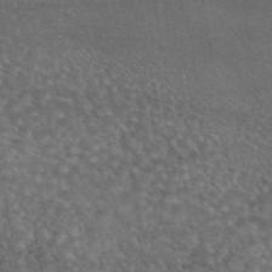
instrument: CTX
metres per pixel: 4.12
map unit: eAb
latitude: 45.8394
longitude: 114.9353
